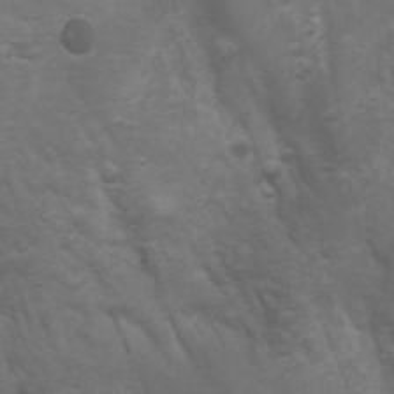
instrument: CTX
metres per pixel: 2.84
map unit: Aa
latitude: -3.4643
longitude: -73.1404
